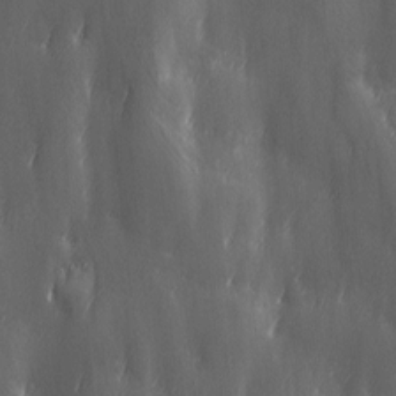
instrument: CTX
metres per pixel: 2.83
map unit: Ave
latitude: 12.9514
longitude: -105.0648
